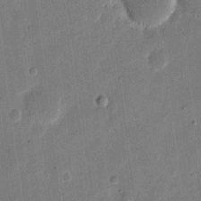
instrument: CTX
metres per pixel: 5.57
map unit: eHh
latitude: 10.9136
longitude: -68.6869
